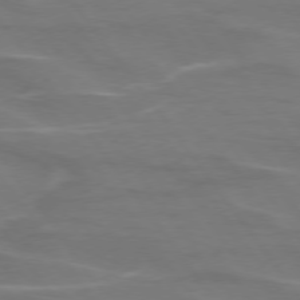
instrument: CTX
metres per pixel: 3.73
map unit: lApd
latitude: 74.8191
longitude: -62.3468
